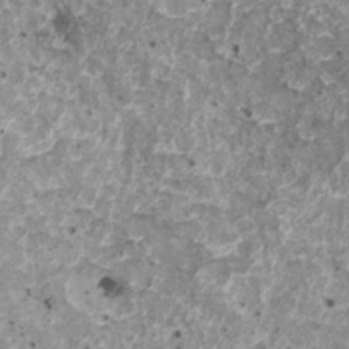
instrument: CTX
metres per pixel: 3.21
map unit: HNhu
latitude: 2.4979
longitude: 5.2376
